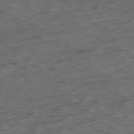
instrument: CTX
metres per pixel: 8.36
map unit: Ap
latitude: -79.1620
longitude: -58.4790
